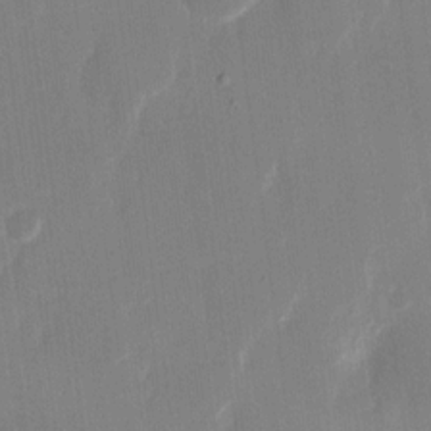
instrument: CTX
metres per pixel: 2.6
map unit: eHh
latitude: 13.8206
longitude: -71.0269
